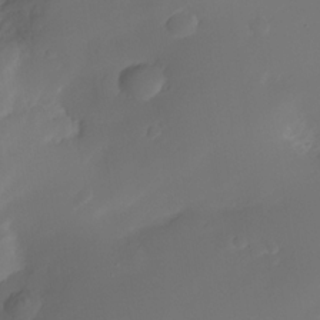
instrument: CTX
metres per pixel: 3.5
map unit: Nhe
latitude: -34.5763
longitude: -145.0269
